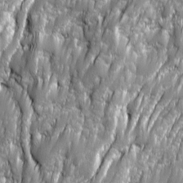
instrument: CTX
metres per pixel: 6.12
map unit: Ave
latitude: 16.1767
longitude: -134.5168
